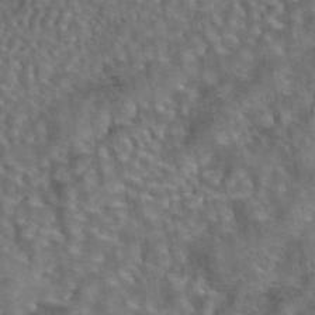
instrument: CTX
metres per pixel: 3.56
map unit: eAb
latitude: 43.9906
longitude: 108.5385
